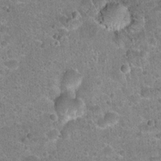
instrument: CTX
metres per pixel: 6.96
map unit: Hto
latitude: 22.3089
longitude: -49.4048
